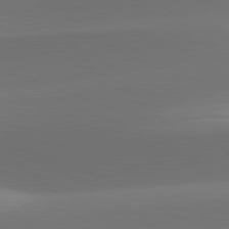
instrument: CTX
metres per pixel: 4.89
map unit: lApd
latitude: 81.8772
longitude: -161.6694
